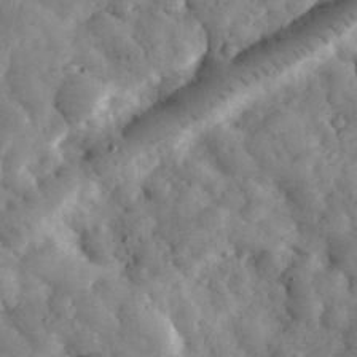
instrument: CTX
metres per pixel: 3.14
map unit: eHh
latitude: 34.0822
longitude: -68.6680
